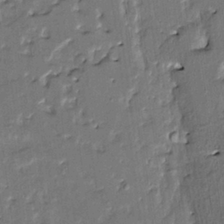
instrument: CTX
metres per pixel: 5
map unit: HNhu
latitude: 4.1956
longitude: 8.6140
